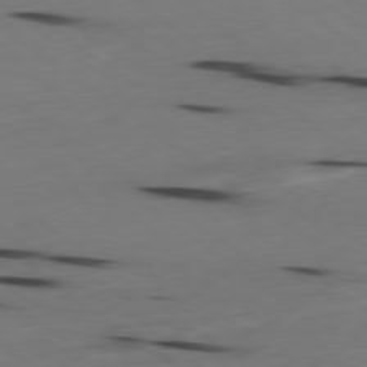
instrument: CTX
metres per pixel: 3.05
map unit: Ap
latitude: -79.3320
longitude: -92.0822
